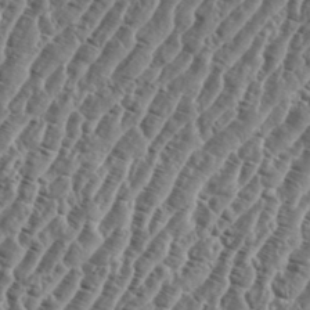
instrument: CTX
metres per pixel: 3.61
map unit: eHh
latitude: 36.3279
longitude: -135.6316
